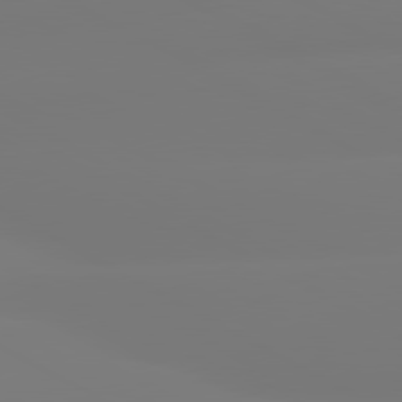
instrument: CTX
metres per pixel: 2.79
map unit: lApd
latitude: 80.4601
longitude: -156.2522
